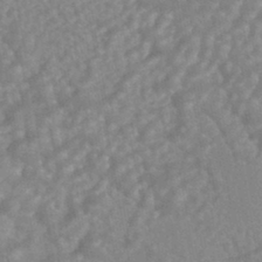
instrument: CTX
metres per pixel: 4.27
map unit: HNhu
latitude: -45.3132
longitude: 91.9367
